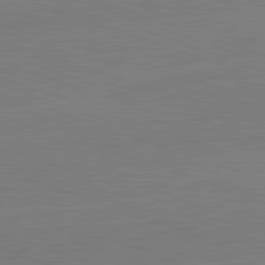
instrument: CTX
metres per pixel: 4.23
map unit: lApd
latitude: 82.2333
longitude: -159.7261
